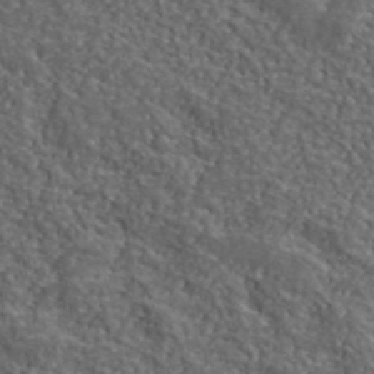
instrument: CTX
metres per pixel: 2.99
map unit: lHvf
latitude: 40.4789
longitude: -87.3859
